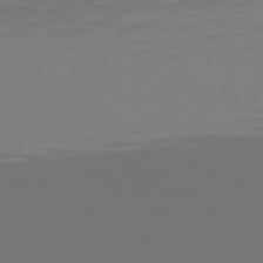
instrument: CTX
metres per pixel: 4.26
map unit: Hpe
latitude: 75.2726
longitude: -124.1577
